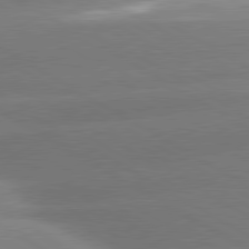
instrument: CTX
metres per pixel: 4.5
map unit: lApd
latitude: 80.2711
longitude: -155.5560
